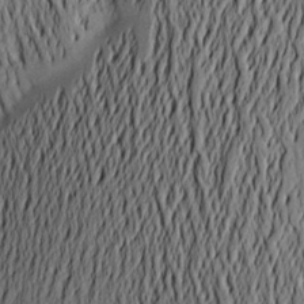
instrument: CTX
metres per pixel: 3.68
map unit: Aa
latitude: 21.9528
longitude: -149.5182
